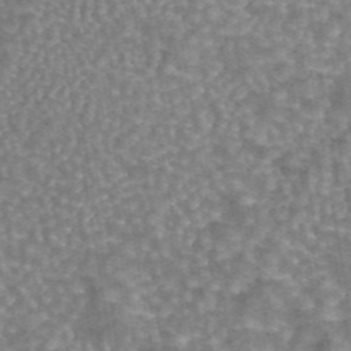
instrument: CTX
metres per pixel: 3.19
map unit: eAb
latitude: 44.1200
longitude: 106.9164
